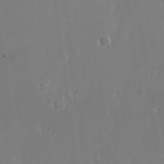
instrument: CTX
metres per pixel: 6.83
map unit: Nhu
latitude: -24.9542
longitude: -71.6694
